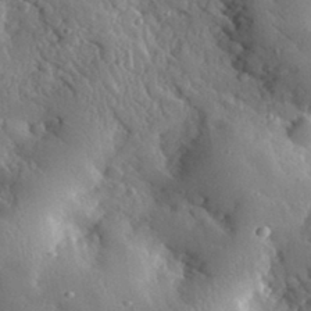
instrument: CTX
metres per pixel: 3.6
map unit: lHvf
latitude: 33.0836
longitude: -84.8191
